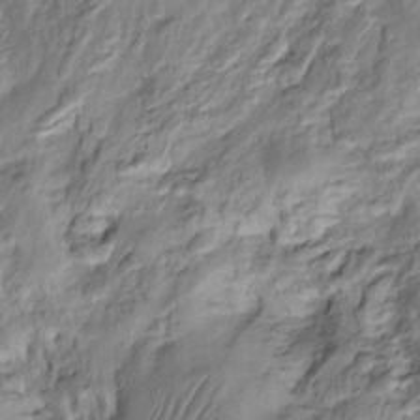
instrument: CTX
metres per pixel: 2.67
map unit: Htu
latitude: -5.1620
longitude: 154.0661
